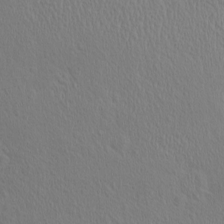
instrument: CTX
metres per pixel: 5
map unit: eHh
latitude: -2.1416
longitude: 19.4076
